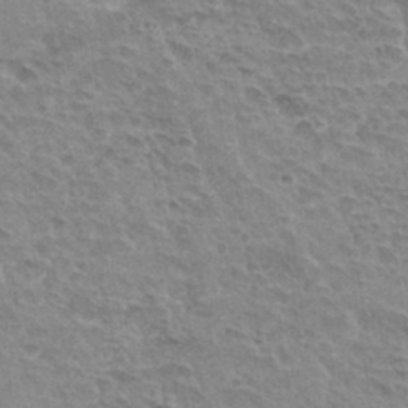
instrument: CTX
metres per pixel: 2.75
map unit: Hto
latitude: 33.2726
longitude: -44.9325
